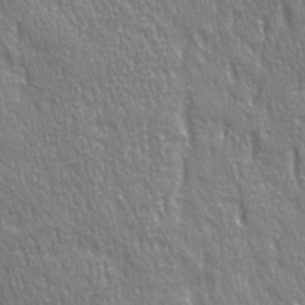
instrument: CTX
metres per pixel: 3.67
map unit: Ave
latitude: 21.5749
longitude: -135.5938
